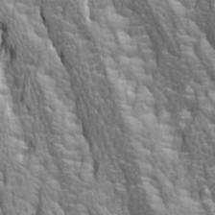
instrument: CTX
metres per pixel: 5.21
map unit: Ave
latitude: 14.5357
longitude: -131.9340
